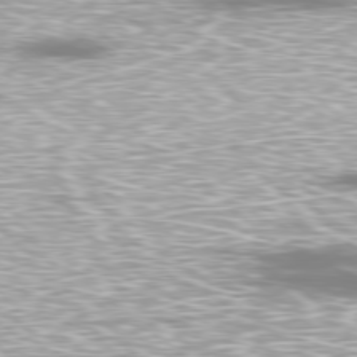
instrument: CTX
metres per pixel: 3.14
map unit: Ap
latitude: -79.8044
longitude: -61.4993
